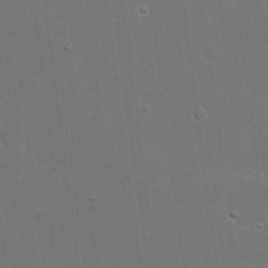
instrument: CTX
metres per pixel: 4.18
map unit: eHh
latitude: 19.9906
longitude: -66.2522
